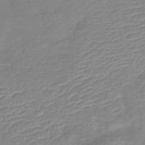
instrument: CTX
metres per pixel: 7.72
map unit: lHb
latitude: -40.8786
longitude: 76.5007
